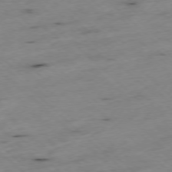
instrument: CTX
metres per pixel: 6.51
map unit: Ap
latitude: -77.7100
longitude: -60.3845
